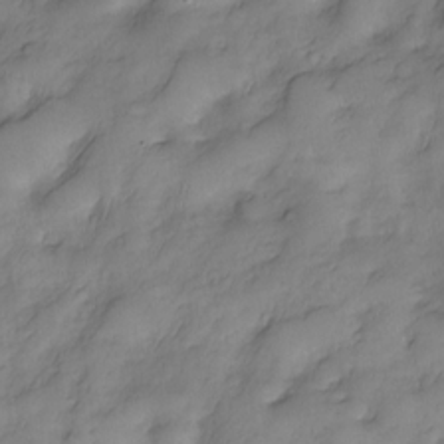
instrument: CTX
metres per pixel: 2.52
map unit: Nve
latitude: -26.6707
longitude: -149.3293
